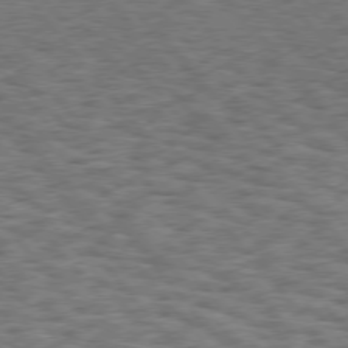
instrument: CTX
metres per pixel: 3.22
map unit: Hpe
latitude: 75.5182
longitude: -135.4615
